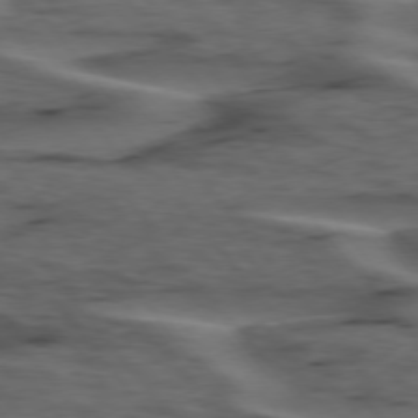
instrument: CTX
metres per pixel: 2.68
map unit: lApd
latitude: 75.7639
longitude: -71.1214
